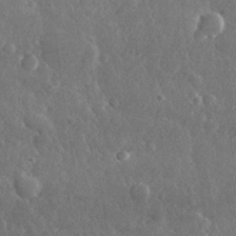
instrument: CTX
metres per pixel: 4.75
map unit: lHvf
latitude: 32.0822
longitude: -89.0648
